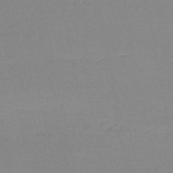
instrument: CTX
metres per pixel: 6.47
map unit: HNb
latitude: -50.8786
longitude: -53.9150
